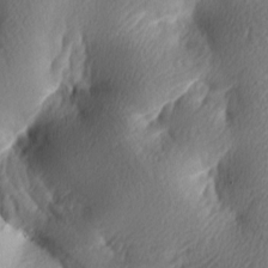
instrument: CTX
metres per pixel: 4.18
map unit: lAa
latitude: -8.0850
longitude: -126.2145
